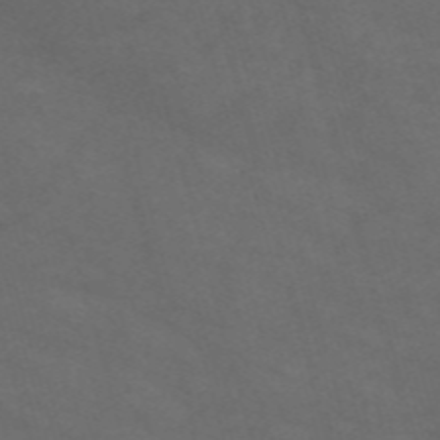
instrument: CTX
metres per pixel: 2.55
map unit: Nve
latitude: -58.8407
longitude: 59.0675
